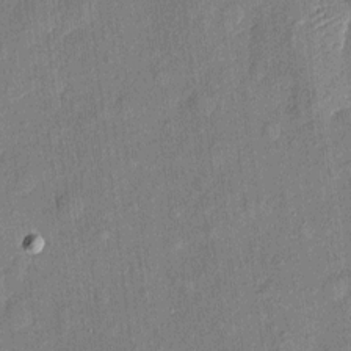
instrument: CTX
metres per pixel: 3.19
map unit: eHh
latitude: 5.1025
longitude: -74.6491
